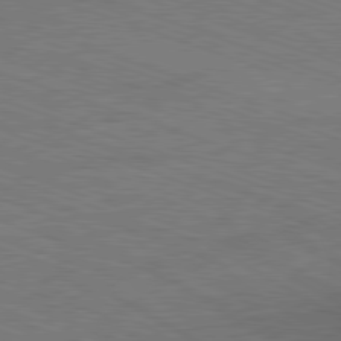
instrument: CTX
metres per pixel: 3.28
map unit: Ap
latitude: -81.7289
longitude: -73.4805
